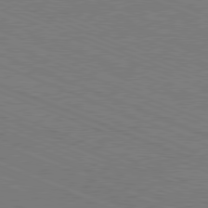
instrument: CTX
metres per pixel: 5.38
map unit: Hpe
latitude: -81.7856
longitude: 17.3132
